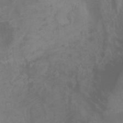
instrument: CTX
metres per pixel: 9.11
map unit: Ht
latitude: 0.9513
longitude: -21.0081
